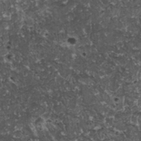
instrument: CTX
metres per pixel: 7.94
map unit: HNhu
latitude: 2.7435
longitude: 4.0094
